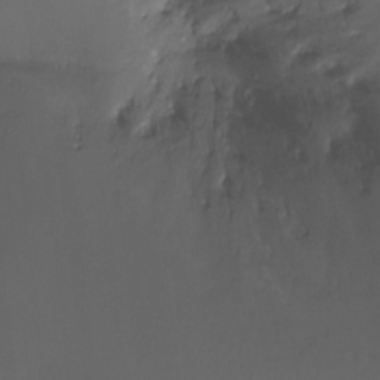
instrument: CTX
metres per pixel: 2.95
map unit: Nhu
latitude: -8.3684
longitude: -50.4979
